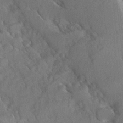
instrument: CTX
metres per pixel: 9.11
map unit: Ave
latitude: 8.4790
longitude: -103.9150
